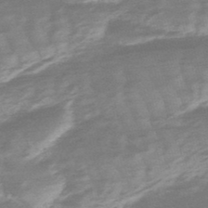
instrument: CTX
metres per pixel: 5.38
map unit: lHb
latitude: -48.0094
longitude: 82.8597
